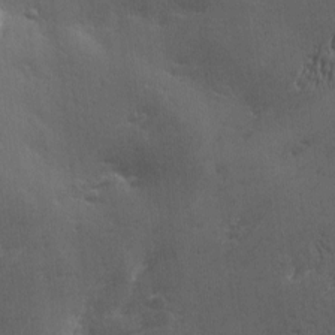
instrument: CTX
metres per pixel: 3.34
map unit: Ave
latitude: 2.0633
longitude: -112.0444
